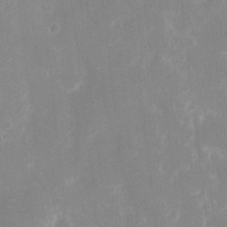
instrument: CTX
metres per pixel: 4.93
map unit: eHh
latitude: 7.0836
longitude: -69.6505
